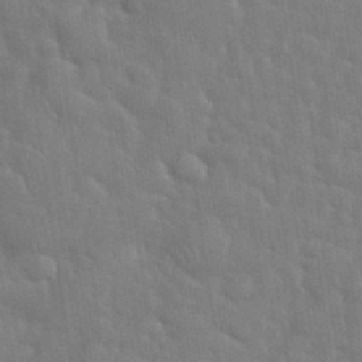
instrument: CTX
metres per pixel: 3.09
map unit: eHh
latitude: 35.4615
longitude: -61.1403
